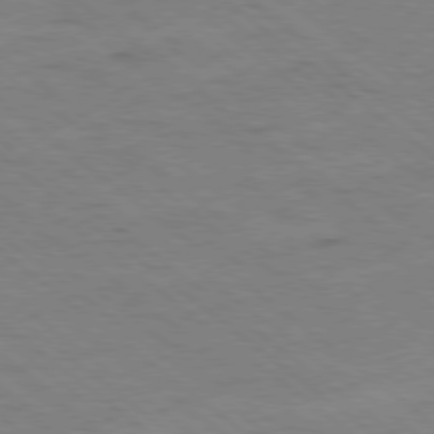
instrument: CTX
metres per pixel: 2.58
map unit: Ap
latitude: -79.1809
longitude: -100.6491
